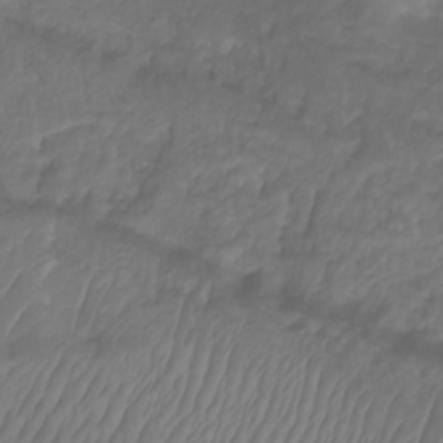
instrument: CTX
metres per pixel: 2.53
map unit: Ht
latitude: 2.0633
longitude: -35.1025
